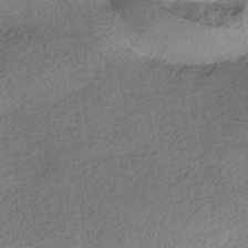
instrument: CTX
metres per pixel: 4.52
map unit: HNhu
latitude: -41.0864
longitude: 96.1228
